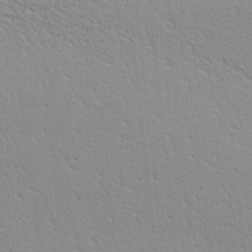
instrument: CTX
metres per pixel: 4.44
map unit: Ave
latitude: 20.5735
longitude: -137.3482
